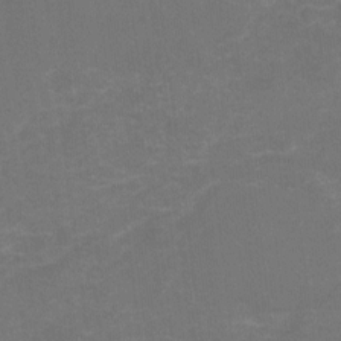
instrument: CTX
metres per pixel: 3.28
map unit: Nhu
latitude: -15.8423
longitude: -58.1389
